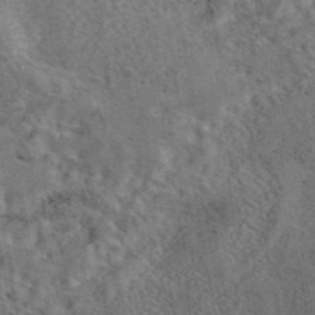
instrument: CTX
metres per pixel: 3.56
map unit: eAb
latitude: 43.3860
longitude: 109.5399
